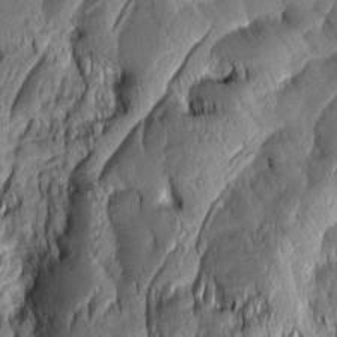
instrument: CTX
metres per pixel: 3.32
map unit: Aa
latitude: 7.4804
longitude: -129.3670
